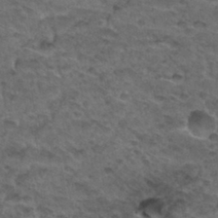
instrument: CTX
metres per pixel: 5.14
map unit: Hto
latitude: 33.1025
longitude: -48.1578
